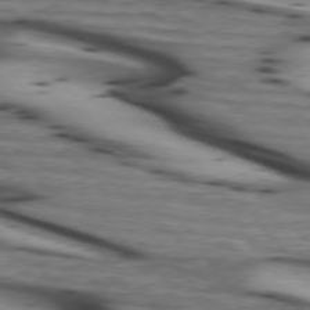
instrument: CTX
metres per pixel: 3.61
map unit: lApd
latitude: 74.1956
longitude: -64.7246
